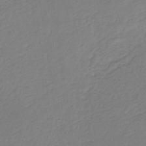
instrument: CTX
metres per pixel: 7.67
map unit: eHb
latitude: -30.4251
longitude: 63.8989
